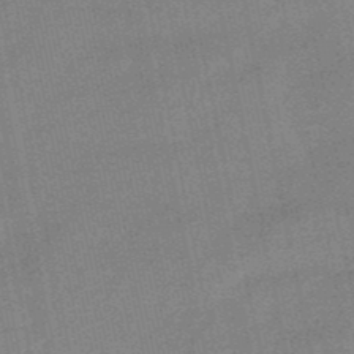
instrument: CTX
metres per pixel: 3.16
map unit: lHb
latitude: -49.6155
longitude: 79.4265
